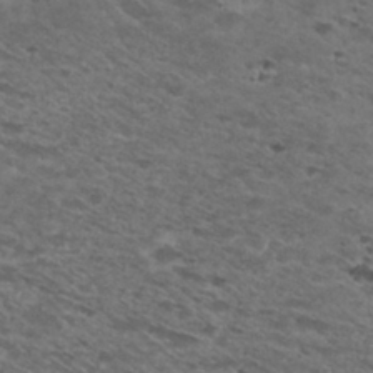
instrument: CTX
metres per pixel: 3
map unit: Nhu
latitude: 28.8947
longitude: -48.3089
